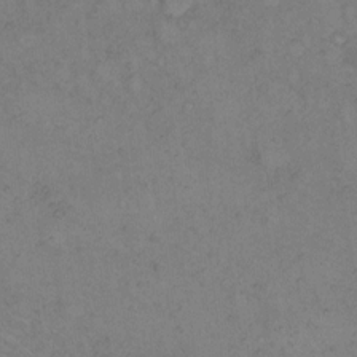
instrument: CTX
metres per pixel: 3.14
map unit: eHh
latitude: 10.7057
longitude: -62.3279
